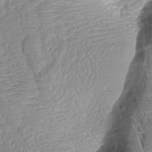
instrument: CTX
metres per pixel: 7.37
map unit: Aa
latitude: 8.4223
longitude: -133.4993
